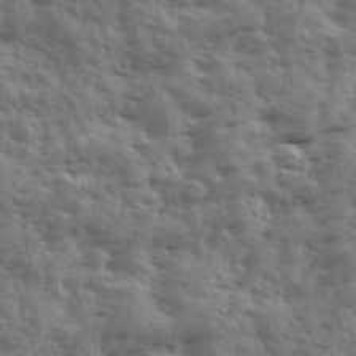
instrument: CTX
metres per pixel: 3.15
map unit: Ave
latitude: 12.0633
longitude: -102.9891
